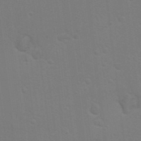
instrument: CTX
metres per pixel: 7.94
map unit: Nhu
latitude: 17.5371
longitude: -29.8772
